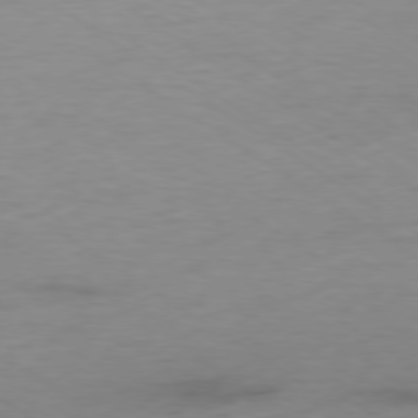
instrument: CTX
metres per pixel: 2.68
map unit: Ap
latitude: -78.7085
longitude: -59.1025
